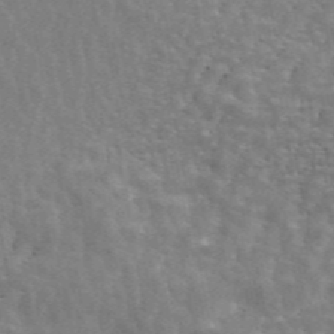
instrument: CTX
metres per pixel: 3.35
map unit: ANa
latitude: 45.6316
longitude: 28.9542
